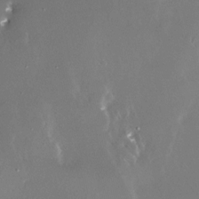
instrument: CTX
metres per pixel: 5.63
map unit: Nhe
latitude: -27.7099
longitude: -110.1011
